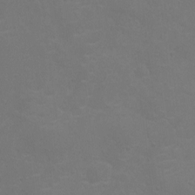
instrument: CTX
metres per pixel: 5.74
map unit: Nhu
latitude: -10.5763
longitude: -20.6491
